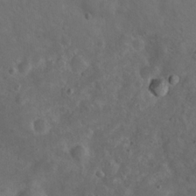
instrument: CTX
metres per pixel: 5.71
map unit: Hto
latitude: 18.6112
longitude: -53.8395
